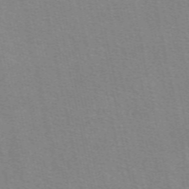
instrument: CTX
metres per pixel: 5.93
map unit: eAb
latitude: 51.1592
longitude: 108.3117
